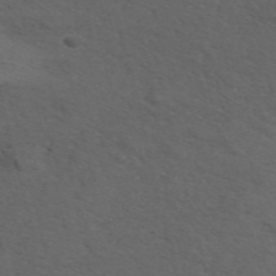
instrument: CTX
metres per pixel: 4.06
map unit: ANa
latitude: 51.2726
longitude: -71.2537
